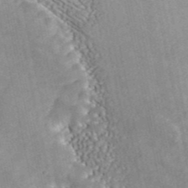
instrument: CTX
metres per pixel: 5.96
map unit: ANa
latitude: 44.2900
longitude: 46.2739
